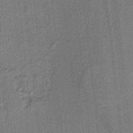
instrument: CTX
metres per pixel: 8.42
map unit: lHb
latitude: -38.1228
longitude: 57.8233
